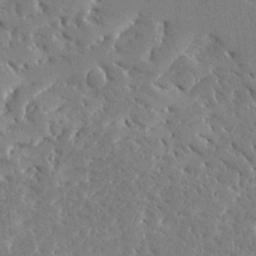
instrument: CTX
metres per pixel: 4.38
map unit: Ave
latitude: 16.3845
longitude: -139.9339
